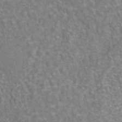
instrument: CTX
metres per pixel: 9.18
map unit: eAb
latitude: 43.0459
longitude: 106.8030
